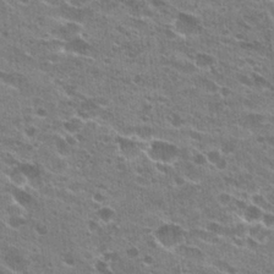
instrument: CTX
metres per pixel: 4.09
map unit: Hto
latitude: 23.7827
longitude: -42.2334
